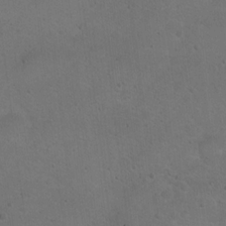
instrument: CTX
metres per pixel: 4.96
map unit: Hto
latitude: 15.9151
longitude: -37.4049
